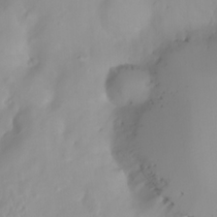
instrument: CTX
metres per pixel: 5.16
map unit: Htu
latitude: -4.5007
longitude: 137.9178
